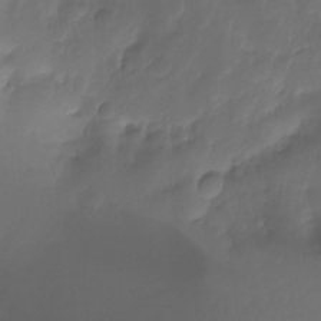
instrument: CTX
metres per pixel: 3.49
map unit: Nhu
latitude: -13.2754
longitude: -69.7261
